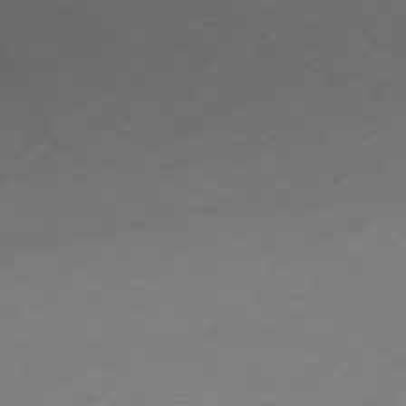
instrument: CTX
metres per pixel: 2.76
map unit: Ap
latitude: -76.6330
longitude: -70.8947
